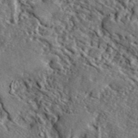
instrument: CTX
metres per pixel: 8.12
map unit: lHvf
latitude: 41.4804
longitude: -89.1215
